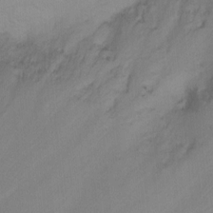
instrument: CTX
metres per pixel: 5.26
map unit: Nhu
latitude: -6.8786
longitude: -66.5356
